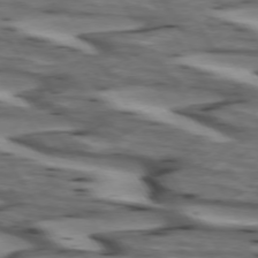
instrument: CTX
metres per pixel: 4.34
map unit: lApd
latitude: 73.1026
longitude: -56.9891
